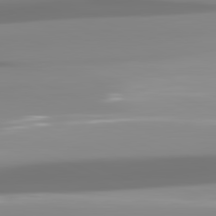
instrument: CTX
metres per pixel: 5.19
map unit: lApd
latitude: 82.0822
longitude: -138.2711
